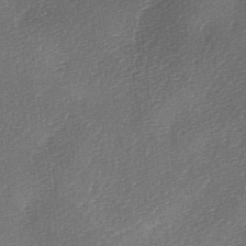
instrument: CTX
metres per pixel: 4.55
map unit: lAa
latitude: -2.8785
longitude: -128.6112
